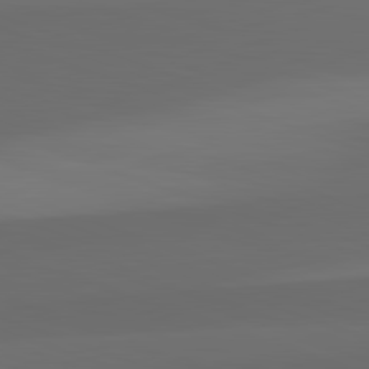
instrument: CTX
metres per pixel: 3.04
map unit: lApd
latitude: 82.3089
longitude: 134.7085
